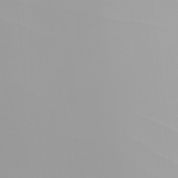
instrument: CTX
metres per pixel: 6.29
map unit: Nhu
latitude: -5.2565
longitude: -93.4048
